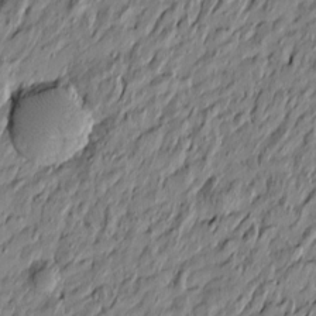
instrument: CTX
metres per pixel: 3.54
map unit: Htu
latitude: -7.0297
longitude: 178.0472
